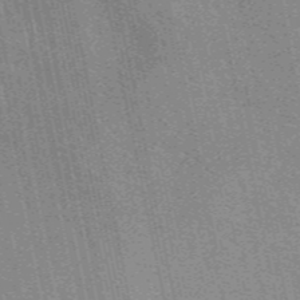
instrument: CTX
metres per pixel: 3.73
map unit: eAb
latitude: 49.2726
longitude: 106.2929
